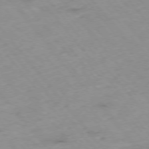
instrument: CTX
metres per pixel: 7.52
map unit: Hpe
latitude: -76.4251
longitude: -18.6112
